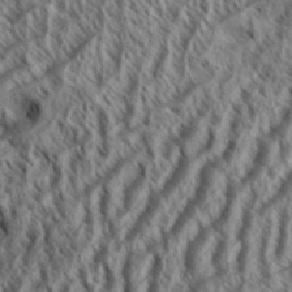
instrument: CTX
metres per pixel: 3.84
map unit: Aa
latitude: 33.7828
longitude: -137.9906
